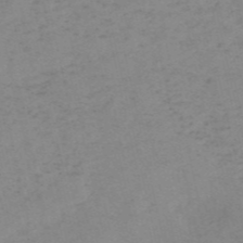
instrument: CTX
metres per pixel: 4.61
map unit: HNb
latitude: -54.4251
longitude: -42.1767
